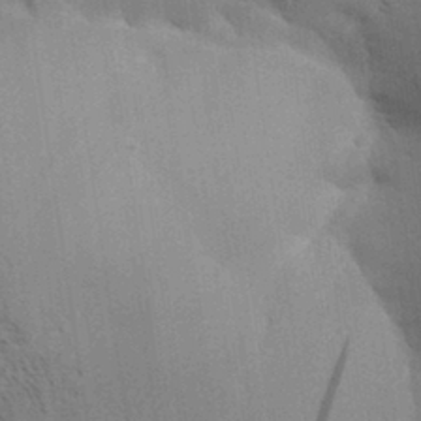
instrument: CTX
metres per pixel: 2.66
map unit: Aa
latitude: 32.5357
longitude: -140.1199
